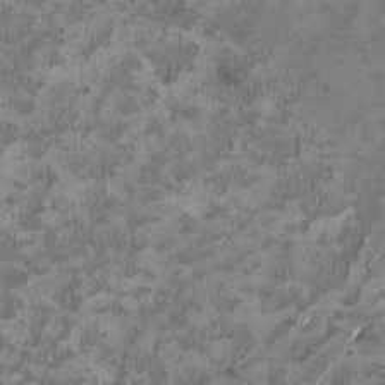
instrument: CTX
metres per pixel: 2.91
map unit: HNhu
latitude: 2.6679
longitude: -3.6694
